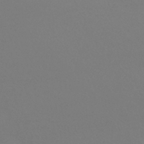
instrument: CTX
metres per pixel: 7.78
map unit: HNhu
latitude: -42.0472
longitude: 93.6344
